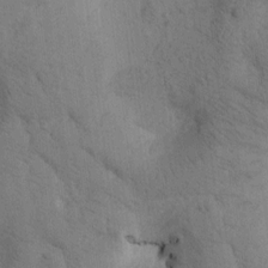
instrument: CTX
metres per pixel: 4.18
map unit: Htu
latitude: -0.1606
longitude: 174.5006
